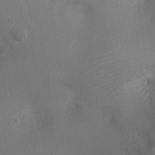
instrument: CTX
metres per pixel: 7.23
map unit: Ht
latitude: -3.8611
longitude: -16.0444
